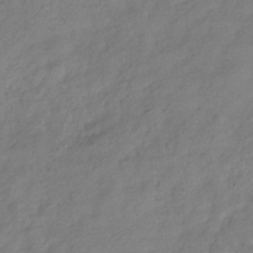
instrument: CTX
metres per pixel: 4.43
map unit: Hve
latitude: -32.3873
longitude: 89.8611
